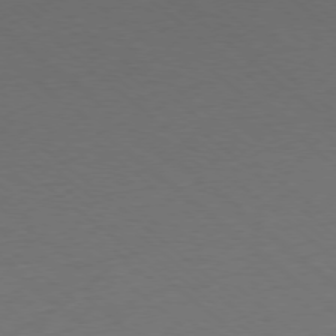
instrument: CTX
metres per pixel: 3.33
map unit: Ap
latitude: -78.0850
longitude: -96.5546
